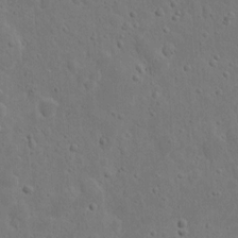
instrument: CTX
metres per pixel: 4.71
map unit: eHh
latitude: 10.0255
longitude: -72.7813
